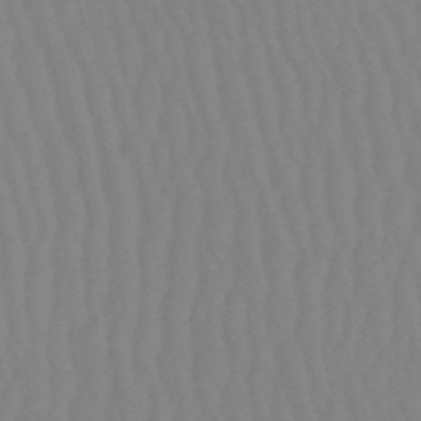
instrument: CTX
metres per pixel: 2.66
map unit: eHb
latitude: -50.7841
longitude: 73.8044
